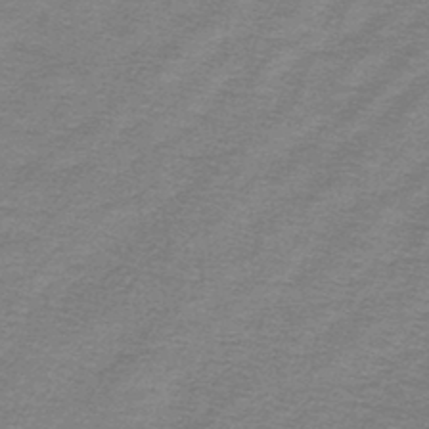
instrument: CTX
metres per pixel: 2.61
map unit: lHb
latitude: -44.2740
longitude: 57.0108
